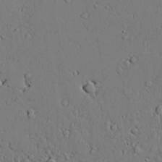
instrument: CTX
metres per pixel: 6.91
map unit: lAvf
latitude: 24.5734
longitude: -110.0633
